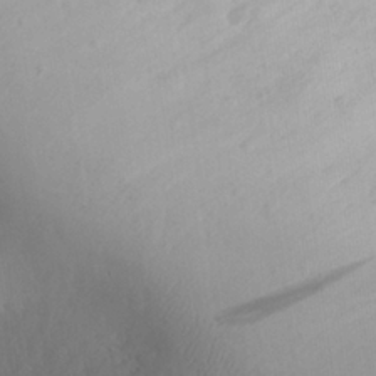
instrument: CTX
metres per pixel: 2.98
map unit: Aa
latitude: 25.6882
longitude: -136.7247
